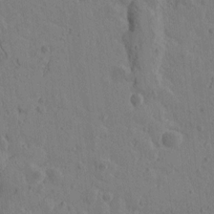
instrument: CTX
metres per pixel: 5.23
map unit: Htu
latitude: -0.4251
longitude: -175.8206
